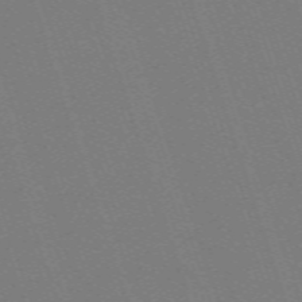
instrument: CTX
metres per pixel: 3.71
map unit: eHh
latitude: -64.3495
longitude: 51.2565
